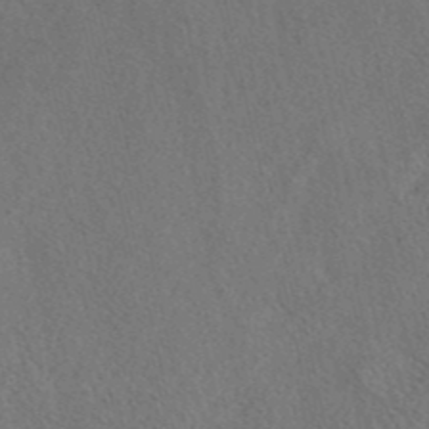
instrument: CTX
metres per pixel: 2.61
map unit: eAb
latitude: 41.2725
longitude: 108.8219
